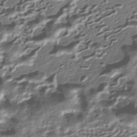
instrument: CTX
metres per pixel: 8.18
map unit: HNhu
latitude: -40.4062
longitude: 107.3699
